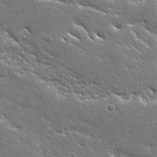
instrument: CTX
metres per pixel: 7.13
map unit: Ave
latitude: 19.9528
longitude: -137.1026
